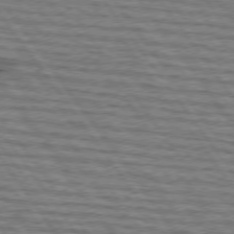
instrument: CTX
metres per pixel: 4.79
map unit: lApd
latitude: 74.6868
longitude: -73.5749
